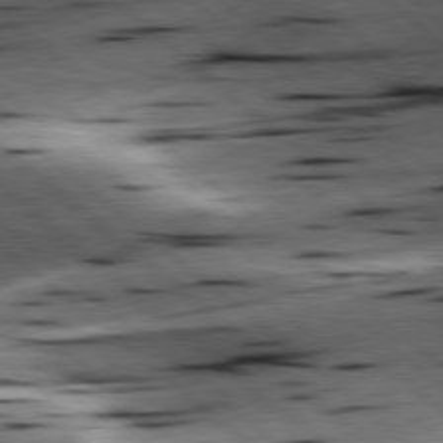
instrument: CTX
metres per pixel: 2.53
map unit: lApd
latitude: 78.4979
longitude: -52.4034
